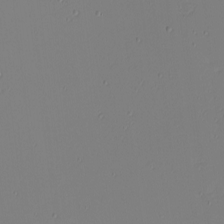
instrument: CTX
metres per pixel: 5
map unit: eHh
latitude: -4.5007
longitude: -81.3671
